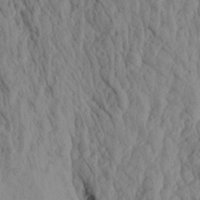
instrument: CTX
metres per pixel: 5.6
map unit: Aa
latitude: 18.4979
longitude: -146.2523
